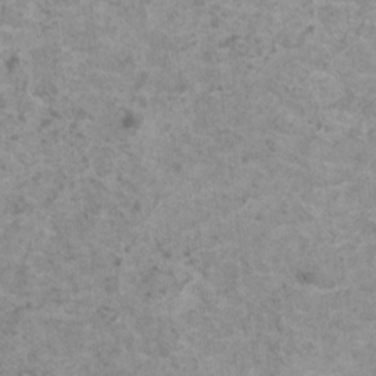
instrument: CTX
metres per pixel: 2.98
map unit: HNhu
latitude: 1.1592
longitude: 3.6155
